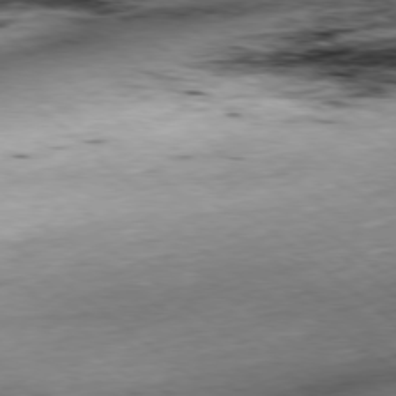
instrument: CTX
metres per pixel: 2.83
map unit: Ap
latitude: -78.7085
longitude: -91.7828
